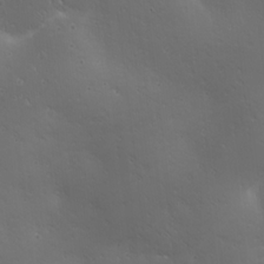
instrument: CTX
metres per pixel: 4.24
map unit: Ave
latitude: 19.6316
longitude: -138.0444
